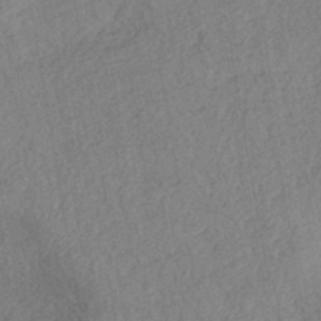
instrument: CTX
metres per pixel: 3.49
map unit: eHh
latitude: -42.4628
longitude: 117.8233
